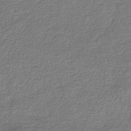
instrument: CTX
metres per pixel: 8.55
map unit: HNhu
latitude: -43.3887
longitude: 99.8044
